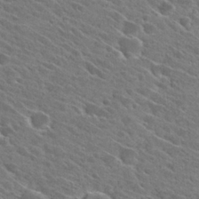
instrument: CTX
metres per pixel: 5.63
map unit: Hto
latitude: 27.1781
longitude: -42.6680
